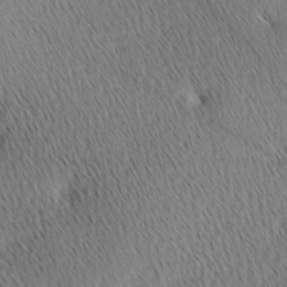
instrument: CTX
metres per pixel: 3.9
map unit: Ave
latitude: 1.7449
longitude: -114.9702
